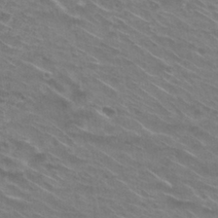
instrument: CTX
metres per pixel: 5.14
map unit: Nhu
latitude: 29.8772
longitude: -49.1025
